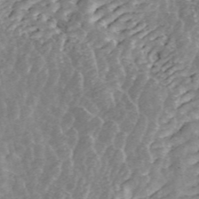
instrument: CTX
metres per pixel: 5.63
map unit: ANa
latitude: 45.2915
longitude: 25.3887
